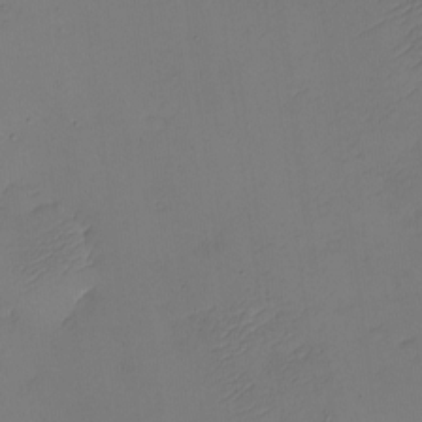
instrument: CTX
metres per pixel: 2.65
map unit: eHh
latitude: -4.6518
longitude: -79.0270
